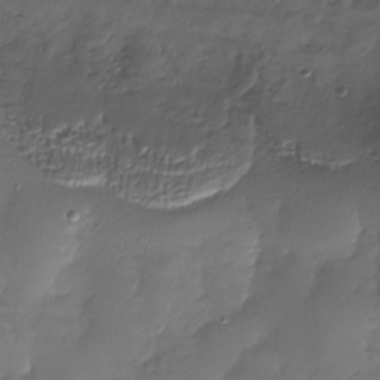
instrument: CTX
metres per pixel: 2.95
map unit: Nhu
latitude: -27.6721
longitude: -59.8017
